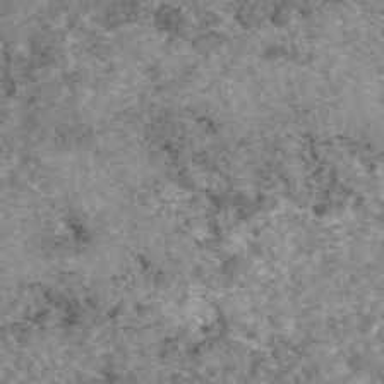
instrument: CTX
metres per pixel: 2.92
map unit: eAb
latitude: 48.7624
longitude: 108.0472
